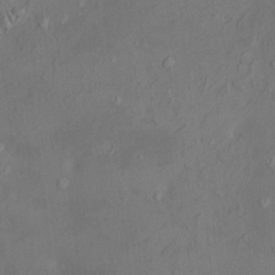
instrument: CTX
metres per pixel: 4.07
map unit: HNhu
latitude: 5.2159
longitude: 13.5777
